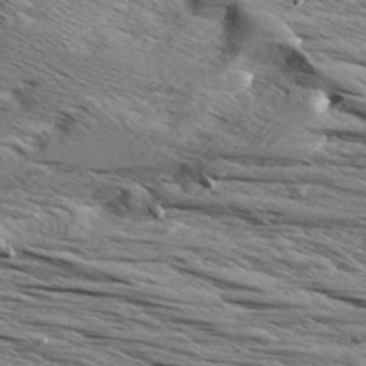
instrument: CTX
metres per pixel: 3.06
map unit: Aa
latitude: 8.8758
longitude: -138.0255
